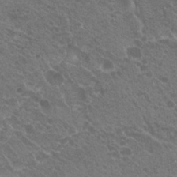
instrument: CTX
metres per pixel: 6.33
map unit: Hto
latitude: 20.5546
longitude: -34.1200
